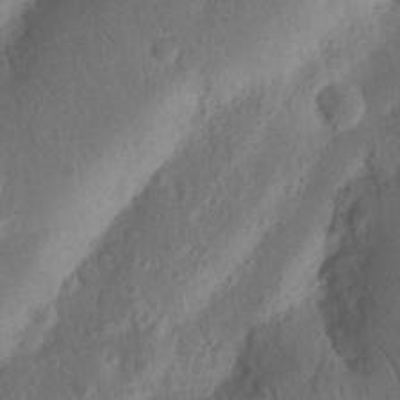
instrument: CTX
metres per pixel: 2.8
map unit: Nhu
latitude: 16.0822
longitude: -74.7435
